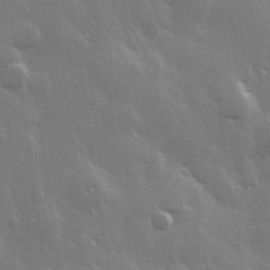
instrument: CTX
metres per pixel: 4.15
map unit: Hve
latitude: 28.5923
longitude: 148.2173
